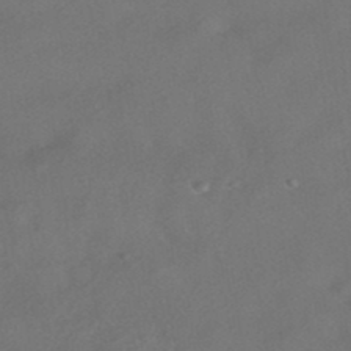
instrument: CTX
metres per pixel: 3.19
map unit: HNhu
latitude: -41.3887
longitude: 102.8219
